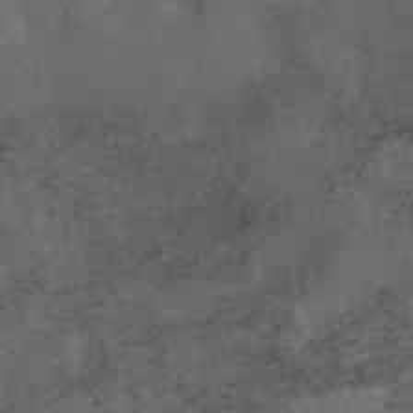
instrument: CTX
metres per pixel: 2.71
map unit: eAb
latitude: 45.5749
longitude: 124.1228
